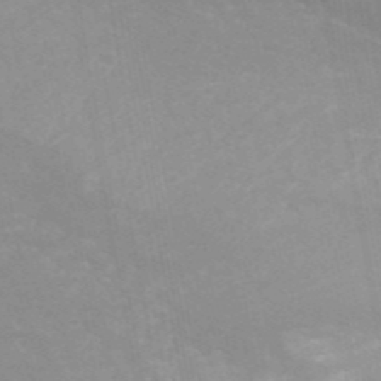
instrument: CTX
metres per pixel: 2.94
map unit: ANa
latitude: 43.6694
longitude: 27.8800
